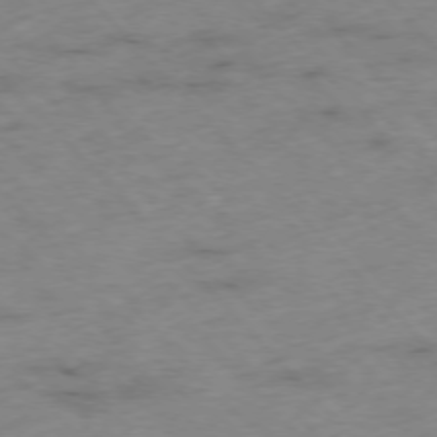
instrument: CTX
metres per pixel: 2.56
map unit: Hpe
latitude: -76.5196
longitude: -17.1781
